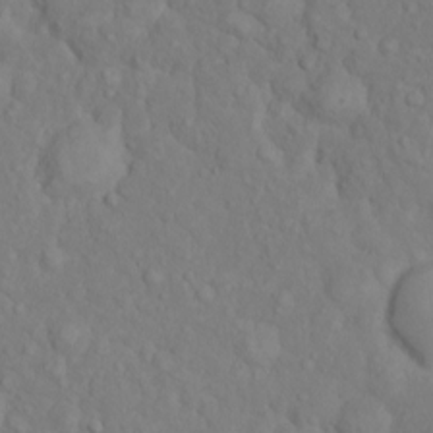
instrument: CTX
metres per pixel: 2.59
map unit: eHh
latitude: 1.4426
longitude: -56.2711
